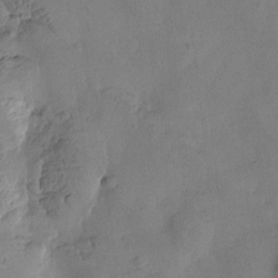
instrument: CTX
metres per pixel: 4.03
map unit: Htu
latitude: -3.2753
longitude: -176.4223
